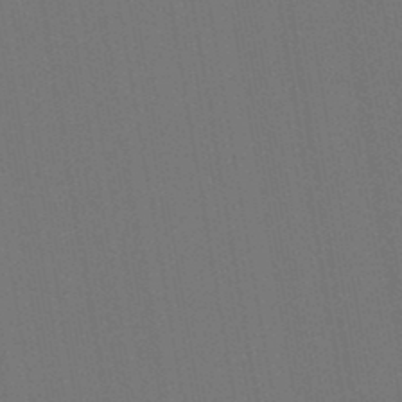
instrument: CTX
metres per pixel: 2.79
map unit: lHb
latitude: -47.3131
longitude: 72.9164
